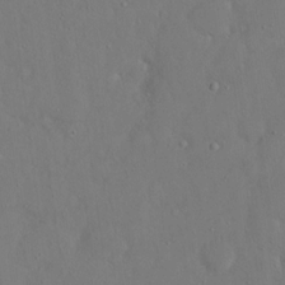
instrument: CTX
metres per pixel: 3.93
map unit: eHh
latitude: 16.6868
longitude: -70.9514
